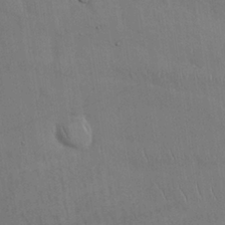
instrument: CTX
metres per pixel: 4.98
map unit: Nhu
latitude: 26.6302
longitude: -70.4412
